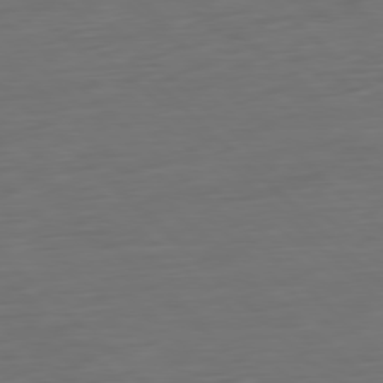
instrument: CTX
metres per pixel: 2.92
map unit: Ap
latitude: -79.7477
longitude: -54.9891
